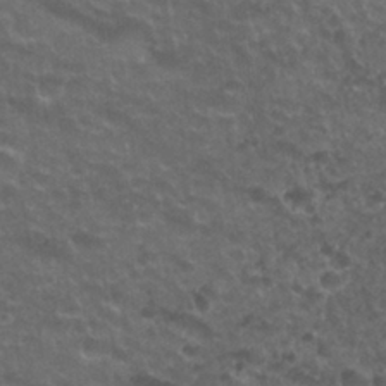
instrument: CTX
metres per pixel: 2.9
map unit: Nhu
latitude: 26.9325
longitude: -53.8395
